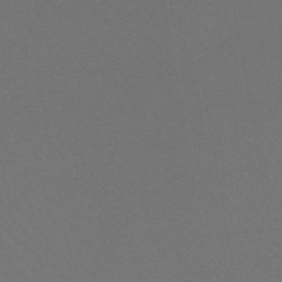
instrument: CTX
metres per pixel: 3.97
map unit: lHb
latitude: -43.6721
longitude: 73.7666
